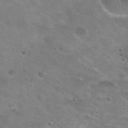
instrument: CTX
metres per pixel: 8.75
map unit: Hto
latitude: 30.3279
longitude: -47.3860
